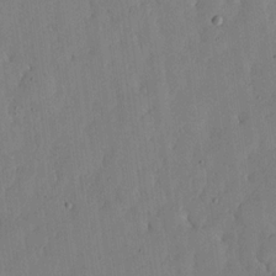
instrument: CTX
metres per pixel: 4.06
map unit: lHvf
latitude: 17.7828
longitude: -115.3292
